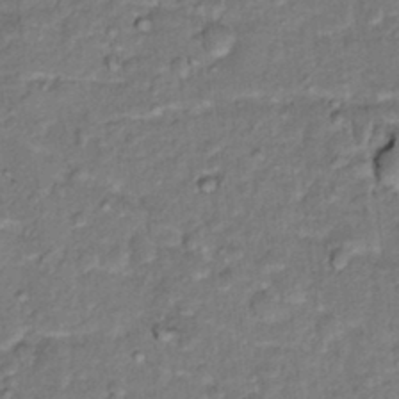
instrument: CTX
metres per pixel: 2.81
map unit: Hto
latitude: 16.5168
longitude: -35.4615
